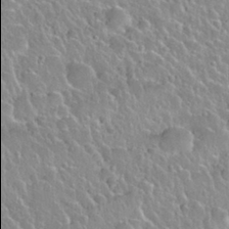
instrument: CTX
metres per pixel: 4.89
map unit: Nhu
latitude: 28.3278
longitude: -53.9906
